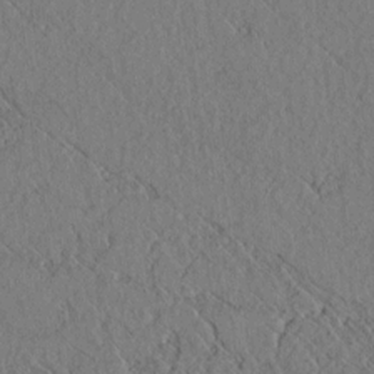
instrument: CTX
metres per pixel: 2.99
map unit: lAvf
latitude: 6.6868
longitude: 158.9541
